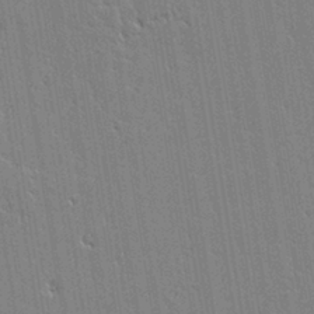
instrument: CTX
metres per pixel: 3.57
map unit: lAvf
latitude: 0.2900
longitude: -108.0444
